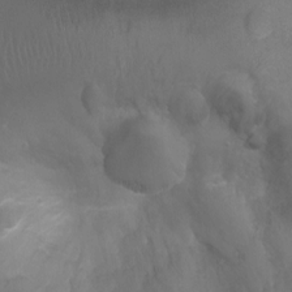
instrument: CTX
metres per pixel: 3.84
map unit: Ht
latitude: -6.5196
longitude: -21.6505
